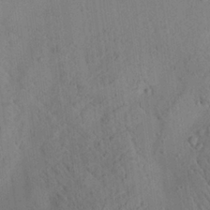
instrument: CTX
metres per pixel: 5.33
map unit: Aa
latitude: 25.0647
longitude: -143.3860
